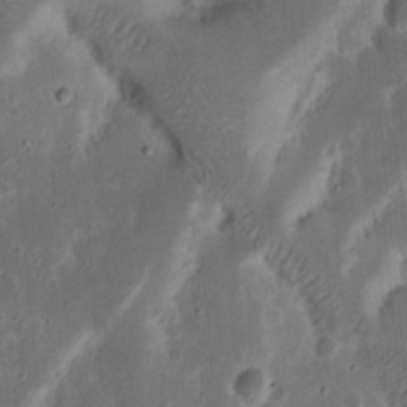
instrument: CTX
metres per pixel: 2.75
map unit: Nhu
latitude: 18.5545
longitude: -74.5924
